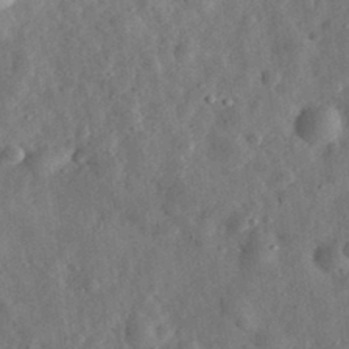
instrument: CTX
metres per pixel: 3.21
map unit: eHh
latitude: 31.8773
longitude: -75.5560
